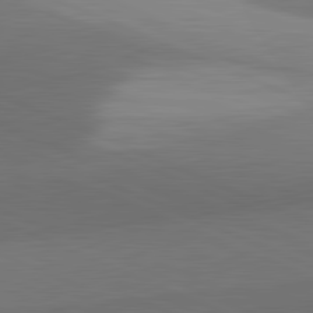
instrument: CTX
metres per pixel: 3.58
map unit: lApd
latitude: 81.9528
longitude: 143.3698
